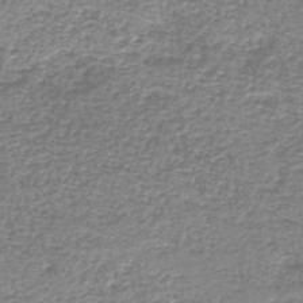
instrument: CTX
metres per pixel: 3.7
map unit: HNb
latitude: -44.1606
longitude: 50.1795
